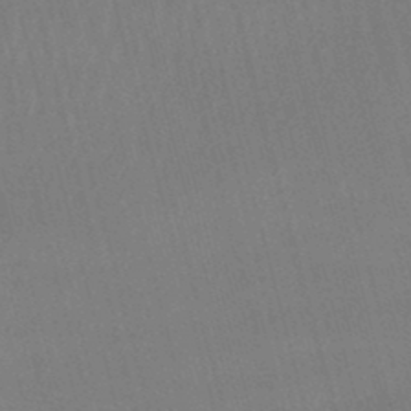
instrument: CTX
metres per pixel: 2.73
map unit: lHb
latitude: -47.6533
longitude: 61.5021
